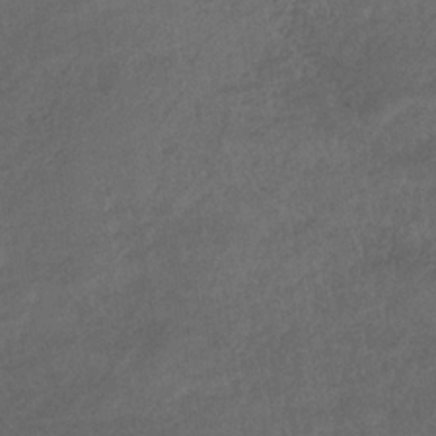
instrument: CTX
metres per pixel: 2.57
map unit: lHb
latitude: -33.2754
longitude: 64.8597
